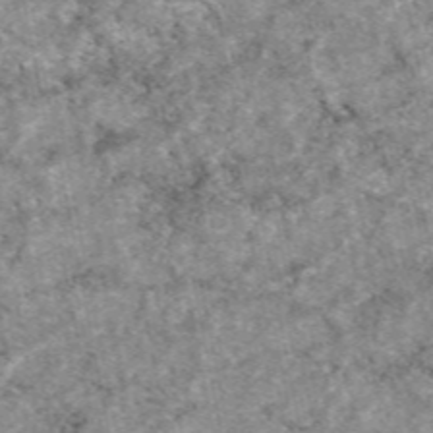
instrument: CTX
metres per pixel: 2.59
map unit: eAb
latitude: 49.1403
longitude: 108.2361
